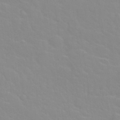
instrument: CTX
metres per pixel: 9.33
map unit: Nhu
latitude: 28.1767
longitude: -52.1578
